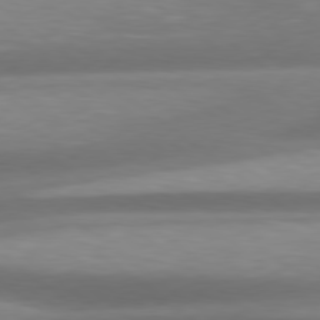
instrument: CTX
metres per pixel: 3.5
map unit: Hpe
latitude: 79.1403
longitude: -129.2726
